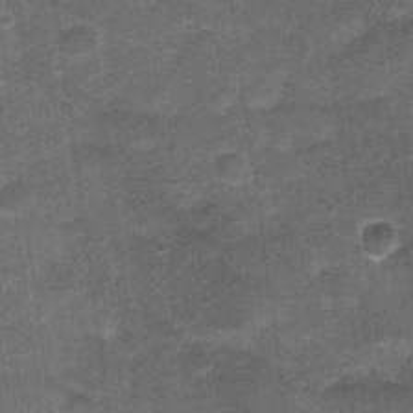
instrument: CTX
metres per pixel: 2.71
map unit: Nhu
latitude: 3.0836
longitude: -17.1970
